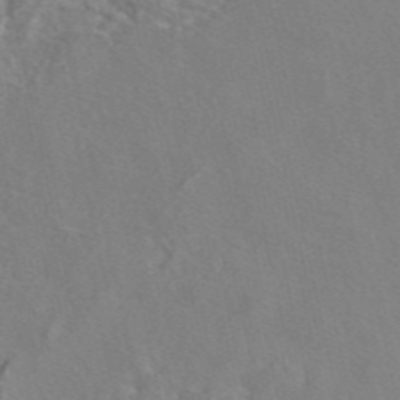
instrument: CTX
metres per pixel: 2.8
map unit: eAb
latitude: 47.2726
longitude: 112.6141
